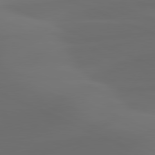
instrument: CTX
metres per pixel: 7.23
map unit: lApd
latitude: 80.8758
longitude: -83.1592
